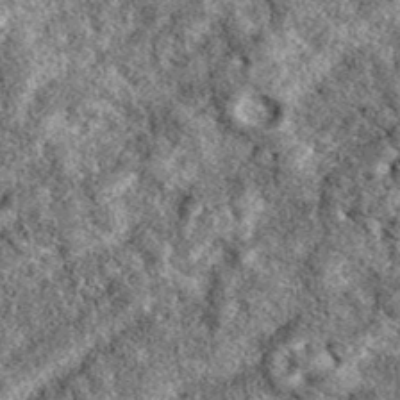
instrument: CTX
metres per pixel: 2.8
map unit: eAb
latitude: 39.3482
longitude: 111.4077
